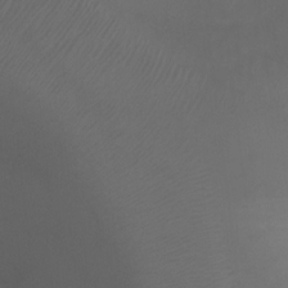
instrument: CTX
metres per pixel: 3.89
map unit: Ht
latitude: 0.8380
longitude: -20.8380
